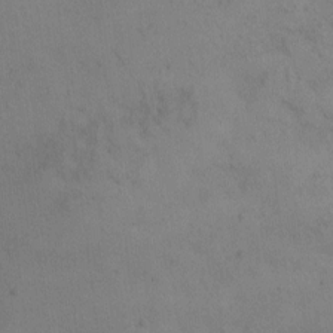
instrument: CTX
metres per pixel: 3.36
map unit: eHh
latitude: 0.0822
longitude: 15.0109
